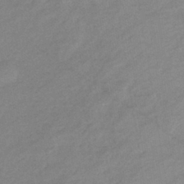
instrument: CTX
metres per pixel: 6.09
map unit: eHb
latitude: -40.9730
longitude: 83.5588
